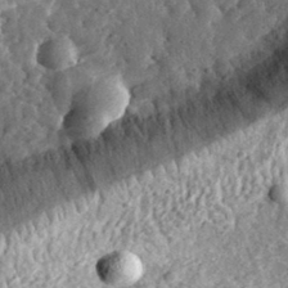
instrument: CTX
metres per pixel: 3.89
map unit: eHh
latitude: 34.2711
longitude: -79.0459
